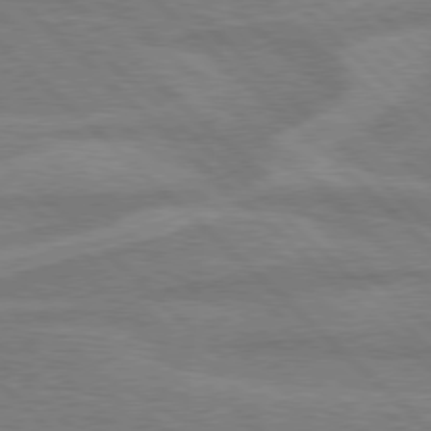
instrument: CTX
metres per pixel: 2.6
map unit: Hpe
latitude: 77.3481
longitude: -152.2145
